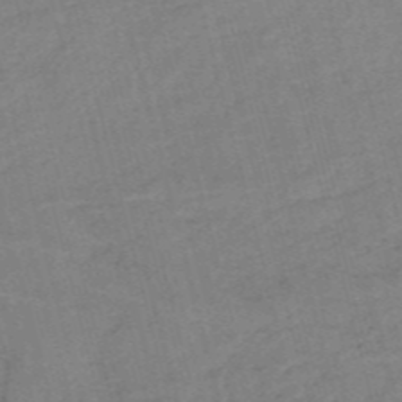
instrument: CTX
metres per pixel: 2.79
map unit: HNb
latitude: -54.1039
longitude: -46.5357
